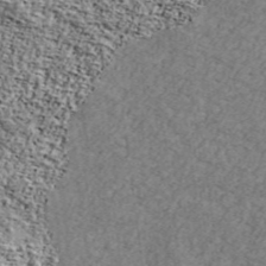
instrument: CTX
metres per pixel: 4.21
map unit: Ave
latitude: 41.8394
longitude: -110.5546
